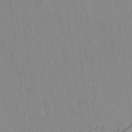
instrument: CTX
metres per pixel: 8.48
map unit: Hto
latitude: -11.4832
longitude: -38.5546
